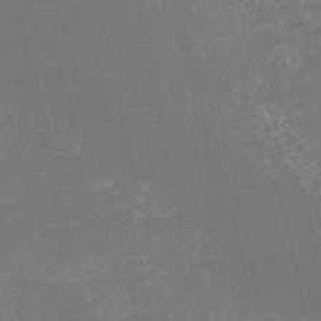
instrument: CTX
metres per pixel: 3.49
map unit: HNb
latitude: -51.4265
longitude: -48.8569
